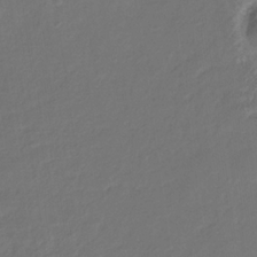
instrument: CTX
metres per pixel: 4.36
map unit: eHb
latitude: -30.0283
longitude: 68.4440
